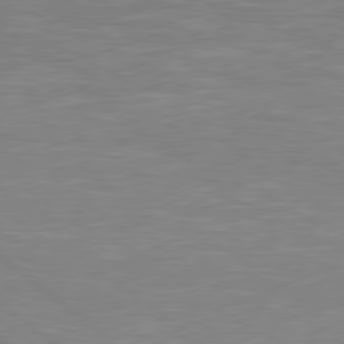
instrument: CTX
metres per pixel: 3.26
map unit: Hpe
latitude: 78.8758
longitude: -125.5560
